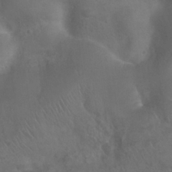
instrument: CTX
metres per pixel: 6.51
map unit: Nhu
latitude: 24.2522
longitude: -52.3467
